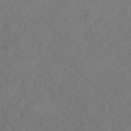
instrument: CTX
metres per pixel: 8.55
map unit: HNhu
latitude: -40.2550
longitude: 104.8975
